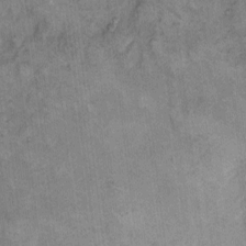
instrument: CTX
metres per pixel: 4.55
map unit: eHh
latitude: 8.4223
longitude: -63.3293
